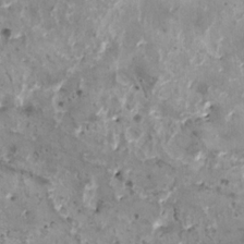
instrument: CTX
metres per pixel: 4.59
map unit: HNhu
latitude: 2.1200
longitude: 5.1242
